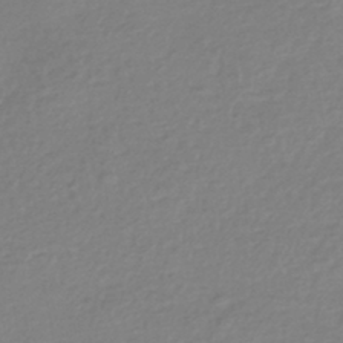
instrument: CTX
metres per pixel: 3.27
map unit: HNhu
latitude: -42.7463
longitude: 97.6344
